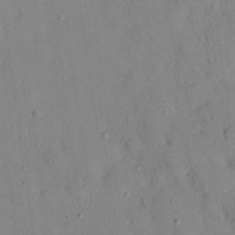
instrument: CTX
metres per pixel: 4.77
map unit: eHh
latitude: 26.5924
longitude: -76.0444
